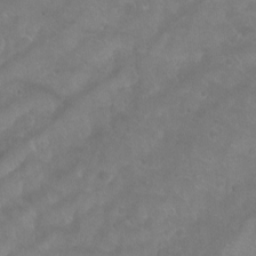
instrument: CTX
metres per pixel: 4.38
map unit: Aa
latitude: -9.3321
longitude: -72.2334
